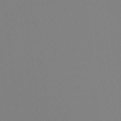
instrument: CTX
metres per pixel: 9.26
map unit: Ht
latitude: -13.2376
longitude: -50.8002
